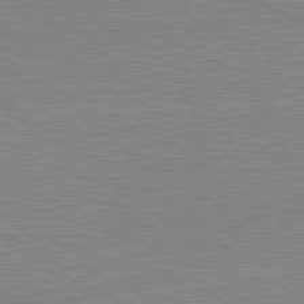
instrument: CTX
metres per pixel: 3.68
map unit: lApd
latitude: 81.8016
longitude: -157.8394
